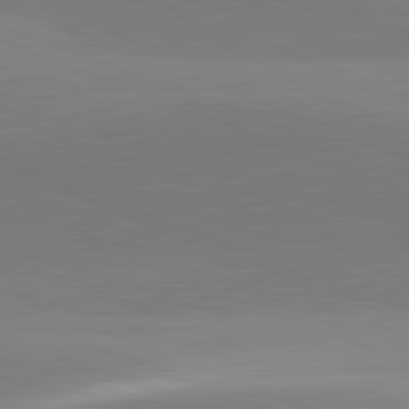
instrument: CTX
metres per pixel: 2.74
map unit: lApd
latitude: 82.0633
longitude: 137.3320
